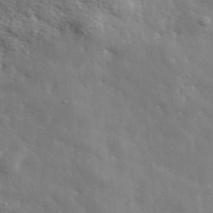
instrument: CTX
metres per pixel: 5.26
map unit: lHvf
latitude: 35.7638
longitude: -88.1200
